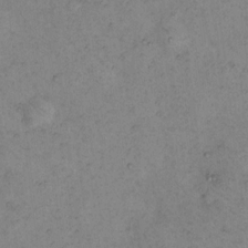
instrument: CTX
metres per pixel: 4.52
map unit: eHh
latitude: 10.3278
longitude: -62.2523
